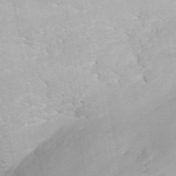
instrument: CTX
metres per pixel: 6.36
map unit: ANa
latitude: 42.5735
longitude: 34.0094
